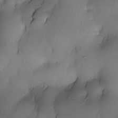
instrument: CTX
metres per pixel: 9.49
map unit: Nhe
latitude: -30.7841
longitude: -139.8961
